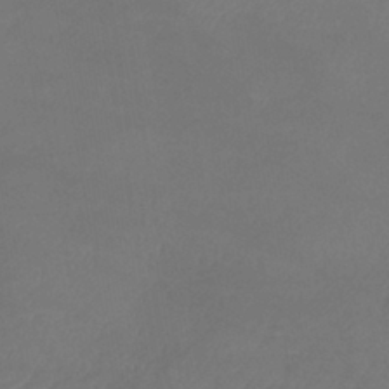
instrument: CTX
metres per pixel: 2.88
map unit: lHb
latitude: -39.8611
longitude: 75.9178
